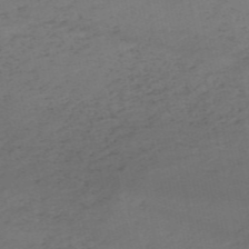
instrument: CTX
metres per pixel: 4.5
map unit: HNb
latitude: -55.3321
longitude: -43.8394
